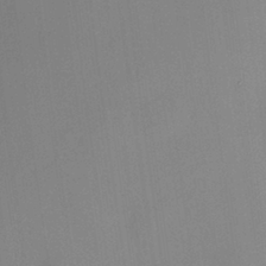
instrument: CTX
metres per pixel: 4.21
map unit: HNhu
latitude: 7.8583
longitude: 10.2740
